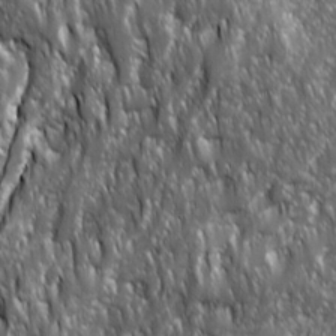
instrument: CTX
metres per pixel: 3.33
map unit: Ave
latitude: 15.7072
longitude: -133.8394
